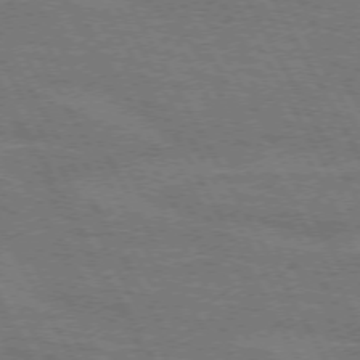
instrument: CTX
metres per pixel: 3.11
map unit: lApd
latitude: 71.8394
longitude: -55.1970
